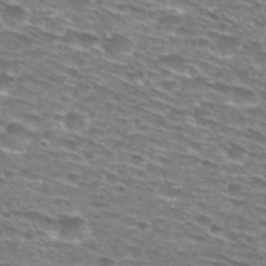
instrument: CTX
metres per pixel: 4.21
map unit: Hto
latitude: 28.8947
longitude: -47.7450
